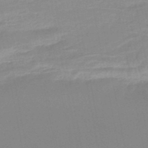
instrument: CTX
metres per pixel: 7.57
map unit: lHb
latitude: -48.1606
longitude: 69.3320
